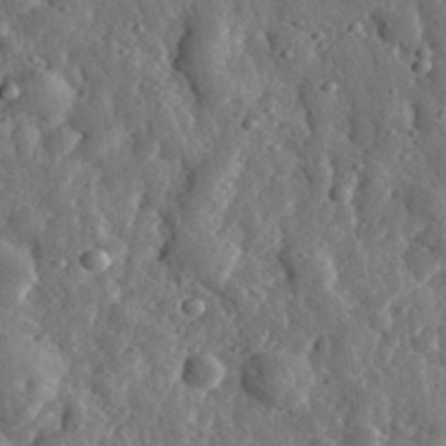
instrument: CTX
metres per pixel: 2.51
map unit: eHh
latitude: 34.7813
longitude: -80.5735
